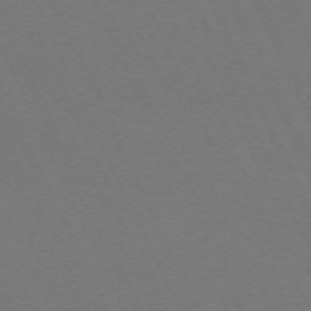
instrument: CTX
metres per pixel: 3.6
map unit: Hpe
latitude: -71.5777
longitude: 12.8408
